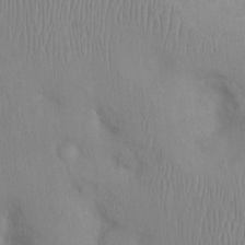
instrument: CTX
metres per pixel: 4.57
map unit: Ht
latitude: 0.5923
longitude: -13.3860
